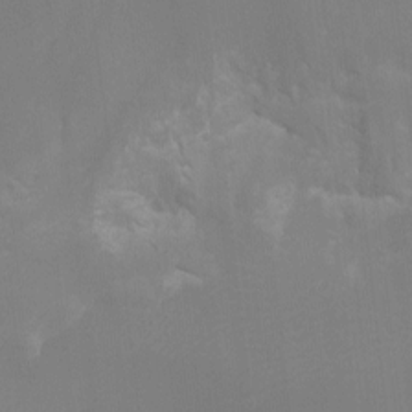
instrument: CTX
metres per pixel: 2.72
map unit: Ht
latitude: -13.4077
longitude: -50.1955
